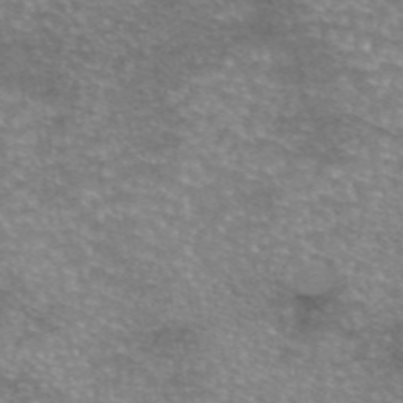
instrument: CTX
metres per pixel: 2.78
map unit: eAb
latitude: 45.5938
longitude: 102.8597
